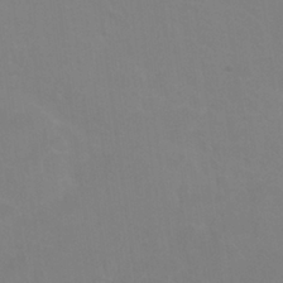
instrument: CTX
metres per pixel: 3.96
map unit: Nhu
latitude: 24.5923
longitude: -53.8961
